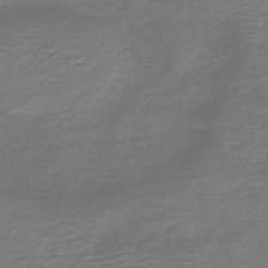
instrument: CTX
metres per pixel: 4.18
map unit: HNb
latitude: -42.8408
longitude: 50.2173
